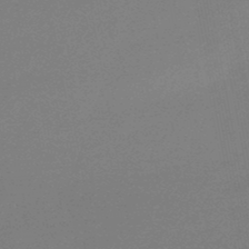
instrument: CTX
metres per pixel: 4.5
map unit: lHb
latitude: -47.1620
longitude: 73.8422
